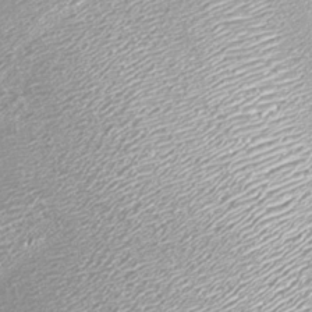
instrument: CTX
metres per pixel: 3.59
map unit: Nhu
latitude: -7.2565
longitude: -91.7828
